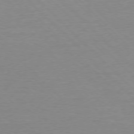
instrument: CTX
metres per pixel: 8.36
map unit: Ap
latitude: -77.3888
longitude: -88.8569
